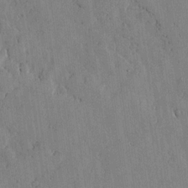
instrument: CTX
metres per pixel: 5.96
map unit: lHvf
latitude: 17.9528
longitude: -112.7624
